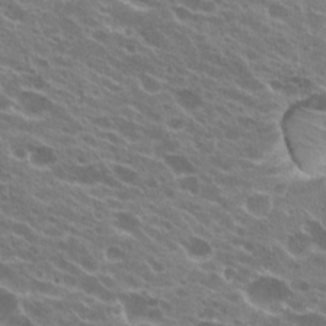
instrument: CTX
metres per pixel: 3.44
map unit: Hto
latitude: 22.9892
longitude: -38.5735
